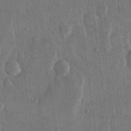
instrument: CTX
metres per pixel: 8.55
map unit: eHh
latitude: 14.6491
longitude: -68.1956
